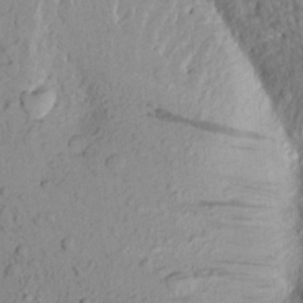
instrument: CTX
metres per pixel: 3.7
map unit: Aa
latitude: 20.1389
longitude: -149.2726
